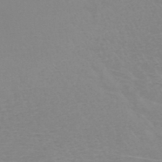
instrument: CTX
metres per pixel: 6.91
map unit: HNb
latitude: -45.6533
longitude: -42.3278
